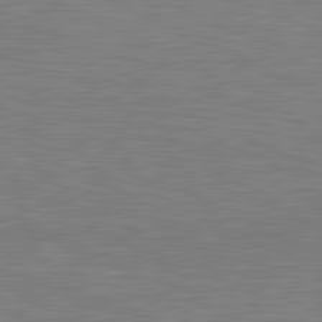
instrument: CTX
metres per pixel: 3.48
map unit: lApd
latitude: 81.1781
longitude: -170.9703
